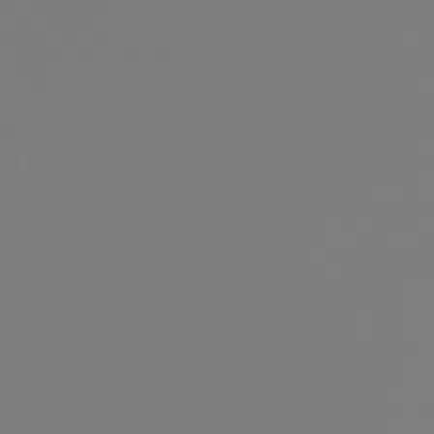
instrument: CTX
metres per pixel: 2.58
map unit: eHb
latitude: -49.9178
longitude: 84.8785
